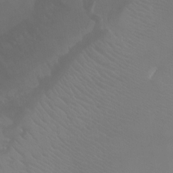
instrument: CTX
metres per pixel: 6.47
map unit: Ht
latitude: -0.6897
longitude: -18.3467
